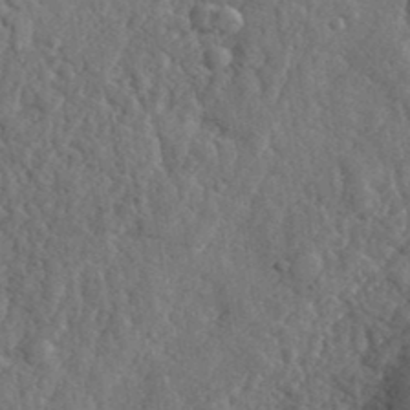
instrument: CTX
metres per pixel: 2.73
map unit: eHh
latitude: 36.1011
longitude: -80.1578
